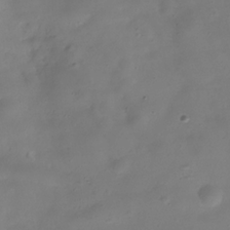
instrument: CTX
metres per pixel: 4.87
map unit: Hve
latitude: -31.5210
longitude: 95.0486
